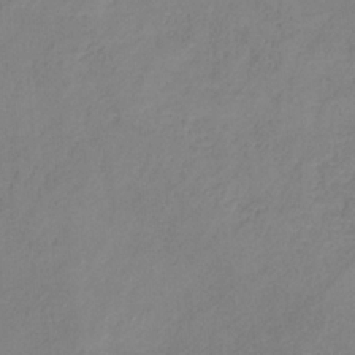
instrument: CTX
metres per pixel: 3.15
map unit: HNb
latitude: -31.7855
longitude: 58.7463
